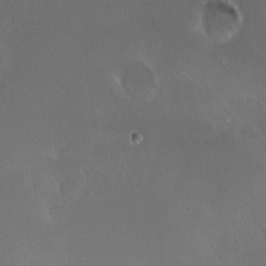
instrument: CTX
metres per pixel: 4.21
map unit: HNhu
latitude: 5.0836
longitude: 8.2361
